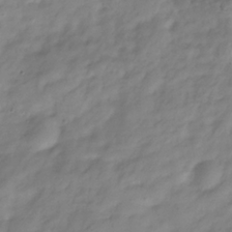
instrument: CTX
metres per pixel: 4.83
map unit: Hve
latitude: -33.5022
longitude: 90.3307
